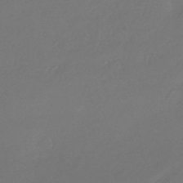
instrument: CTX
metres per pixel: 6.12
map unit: HNhu
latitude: -43.0675
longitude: 92.3684
